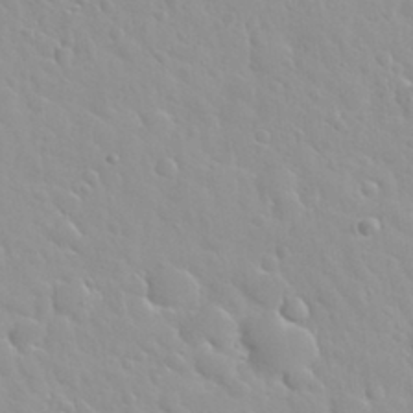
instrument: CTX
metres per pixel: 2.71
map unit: Nhu
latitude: 29.9528
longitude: -55.6316
